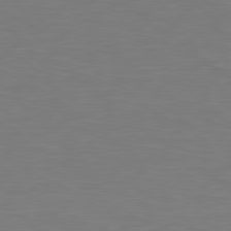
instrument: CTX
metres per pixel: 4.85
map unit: Hpe
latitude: 78.7247
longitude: -150.0255
